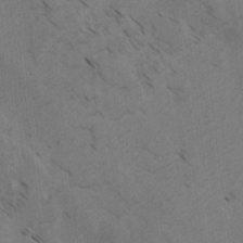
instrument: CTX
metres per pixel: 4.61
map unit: lAvf
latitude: -4.6140
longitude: -113.5182
